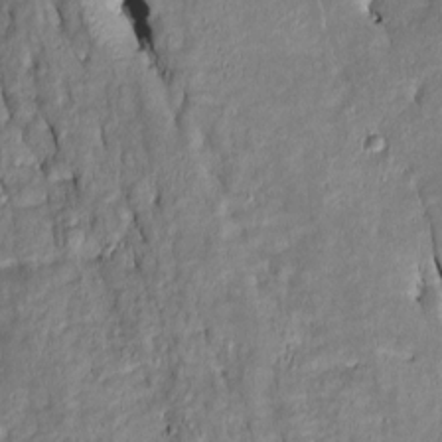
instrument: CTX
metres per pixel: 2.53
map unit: Htu
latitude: -6.8597
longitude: 144.6330
